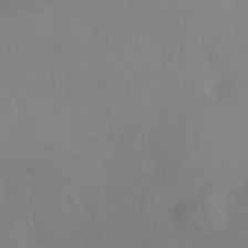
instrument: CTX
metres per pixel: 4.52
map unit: Nhe
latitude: -37.0864
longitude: -112.6112
